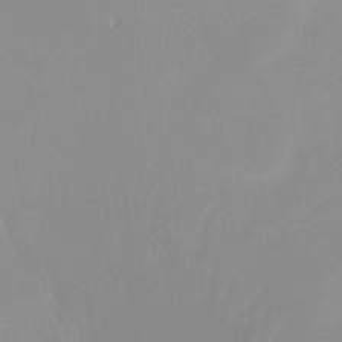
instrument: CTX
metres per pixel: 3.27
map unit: Htu
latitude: -13.1620
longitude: -49.7261
